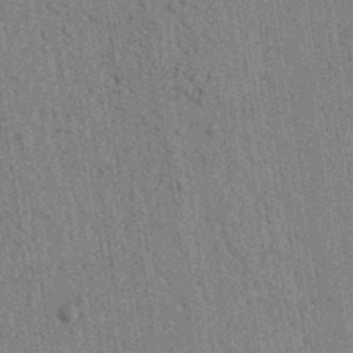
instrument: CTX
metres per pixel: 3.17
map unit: lAvf
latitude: 6.1200
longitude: 164.3873
